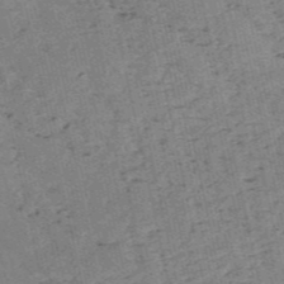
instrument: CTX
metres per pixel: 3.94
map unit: HNb
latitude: -54.3495
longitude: -47.3104
